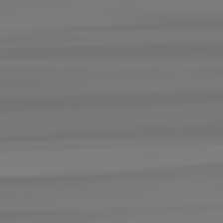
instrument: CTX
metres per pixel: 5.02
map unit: lApd
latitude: 82.9135
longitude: 170.7841
